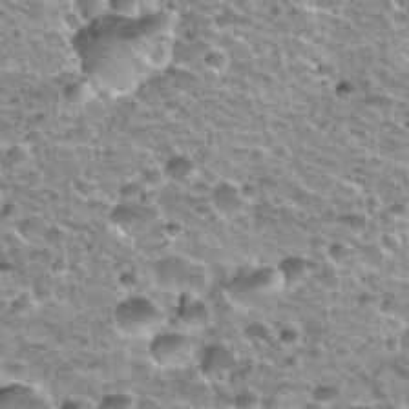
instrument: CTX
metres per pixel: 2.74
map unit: Nhu
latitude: 32.4412
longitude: -52.5923
